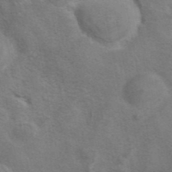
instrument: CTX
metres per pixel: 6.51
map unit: eAb
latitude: 41.7260
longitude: 105.6155
